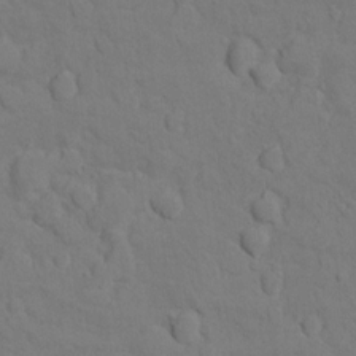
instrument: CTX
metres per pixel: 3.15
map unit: Ht
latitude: 11.4804
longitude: -33.3482
